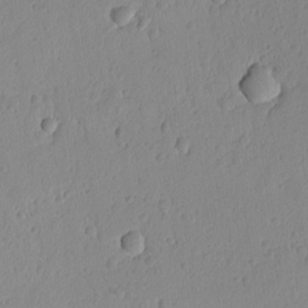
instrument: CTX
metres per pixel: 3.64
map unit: lAvf
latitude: -9.0675
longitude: -119.7449
